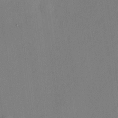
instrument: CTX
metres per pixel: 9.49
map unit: HNhu
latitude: 13.6505
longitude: 13.6344
